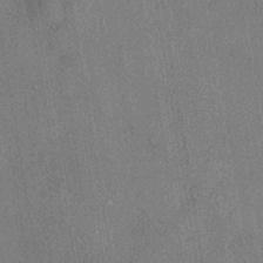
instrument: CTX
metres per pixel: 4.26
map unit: eHh
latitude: -41.1620
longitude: 120.8786
